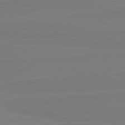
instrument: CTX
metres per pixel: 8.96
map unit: lApd
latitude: 81.7639
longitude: -179.0648
